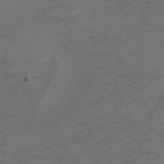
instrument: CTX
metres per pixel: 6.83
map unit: eHh
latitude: -1.3321
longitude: -78.8569
